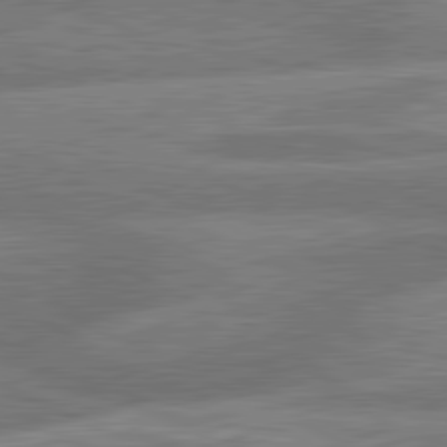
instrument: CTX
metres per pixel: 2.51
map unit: lApd
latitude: 81.4048
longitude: -167.1970
